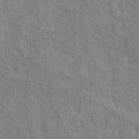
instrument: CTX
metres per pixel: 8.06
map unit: Hto
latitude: 14.6680
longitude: -37.9150
